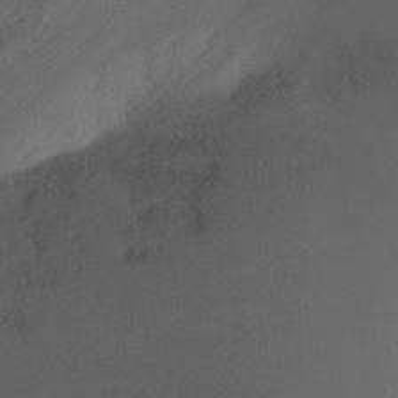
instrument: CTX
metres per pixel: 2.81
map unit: Ht
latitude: -10.4818
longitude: -34.0444
